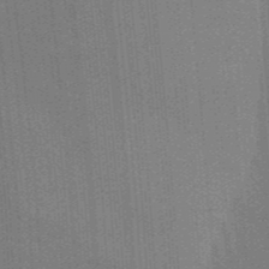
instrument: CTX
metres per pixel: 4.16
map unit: Aa
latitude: 32.0633
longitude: -142.9136
